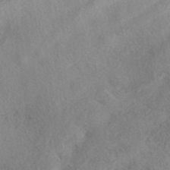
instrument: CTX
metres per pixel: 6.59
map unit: eAb
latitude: 40.1577
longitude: 108.6896
